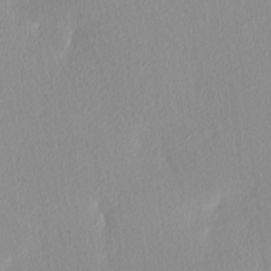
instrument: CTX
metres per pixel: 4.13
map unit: Ave
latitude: 3.7071
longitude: -113.2159
